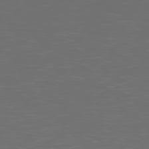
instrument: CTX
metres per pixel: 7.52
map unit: Hpe
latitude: 76.9513
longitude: -164.8380
